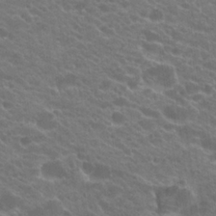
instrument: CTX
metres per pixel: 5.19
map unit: Hto
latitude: 24.0444
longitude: -35.8205
